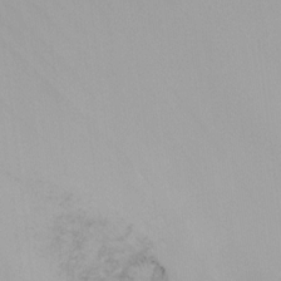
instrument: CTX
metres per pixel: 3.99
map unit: Ht
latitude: -6.8219
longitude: -29.1403
